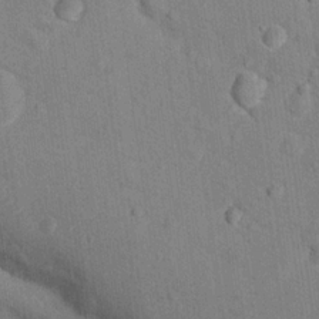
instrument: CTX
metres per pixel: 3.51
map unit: Nhu
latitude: 16.4034
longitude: -32.4601
